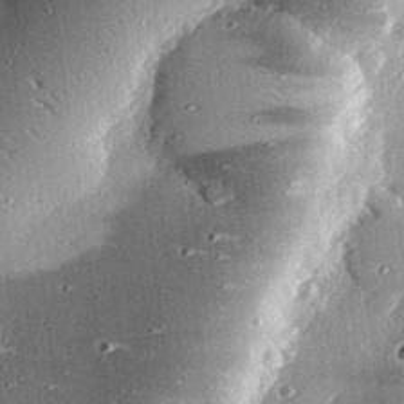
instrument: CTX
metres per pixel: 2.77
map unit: eHh
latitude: 23.4615
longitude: -89.4616
